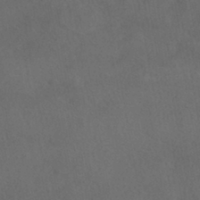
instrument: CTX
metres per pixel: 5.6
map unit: HNhu
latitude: -39.1998
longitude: 97.3510
